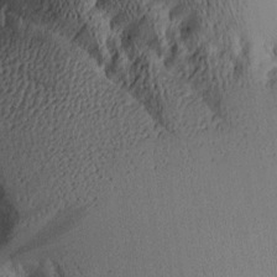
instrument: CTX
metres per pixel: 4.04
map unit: Aa
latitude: 10.4601
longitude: -127.3860
